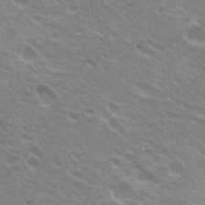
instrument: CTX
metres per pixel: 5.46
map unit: Hto
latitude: 23.4993
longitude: -31.5183
